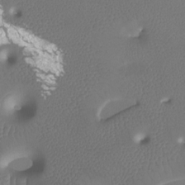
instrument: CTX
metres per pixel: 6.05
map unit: Htu
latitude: -12.7841
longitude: -71.5560
